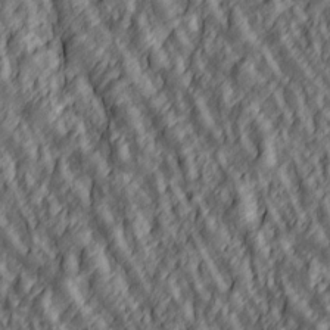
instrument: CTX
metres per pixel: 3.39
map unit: lAa
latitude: 5.0458
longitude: -116.5735
